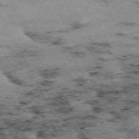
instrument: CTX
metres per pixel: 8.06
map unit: Hpe
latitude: -71.2943
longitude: 11.8045
